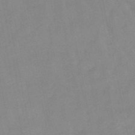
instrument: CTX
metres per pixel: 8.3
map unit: lHb
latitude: -48.2173
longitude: 75.7667
